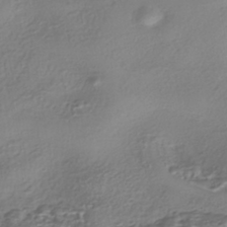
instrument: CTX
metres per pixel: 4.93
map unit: eHh
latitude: -42.5006
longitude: 122.2740
